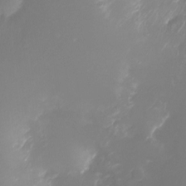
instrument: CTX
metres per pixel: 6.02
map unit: Ht
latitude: -10.3306
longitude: -35.8394
